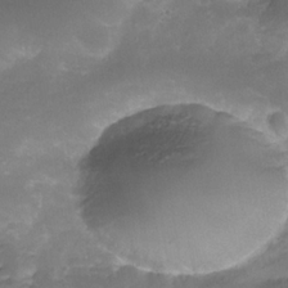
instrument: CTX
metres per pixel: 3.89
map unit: Nhe
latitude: -34.8975
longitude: -146.2334
